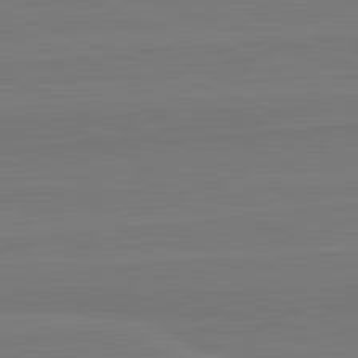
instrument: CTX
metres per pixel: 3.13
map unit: lApd
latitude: 82.2711
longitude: 165.4644
